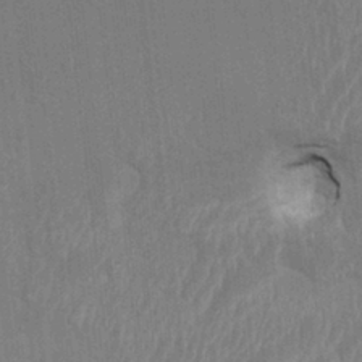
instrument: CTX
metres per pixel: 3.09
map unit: HNhu
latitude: 4.4979
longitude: -7.5182
